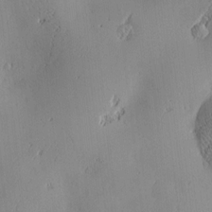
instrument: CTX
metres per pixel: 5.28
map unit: Nve
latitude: -8.6140
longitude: 173.4832
